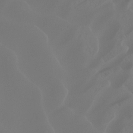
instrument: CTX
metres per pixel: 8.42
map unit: Hto
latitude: -8.4629
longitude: -46.0444
